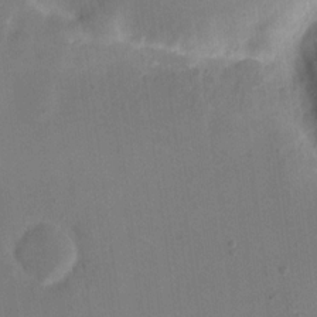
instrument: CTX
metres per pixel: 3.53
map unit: eHh
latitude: 17.5749
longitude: -66.8569
